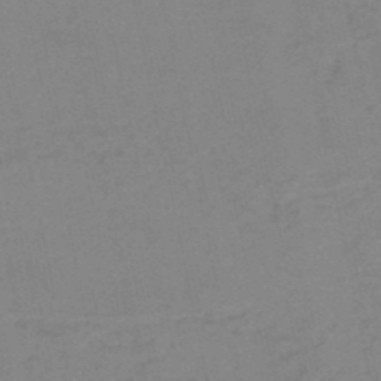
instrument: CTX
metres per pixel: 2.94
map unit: HNb
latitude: -51.8800
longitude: -52.3656
